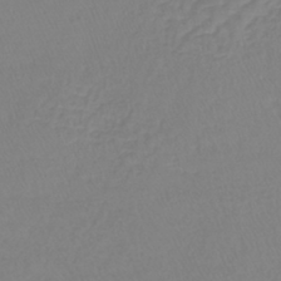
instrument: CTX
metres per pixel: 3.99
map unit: lHb
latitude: -41.6344
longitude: 64.8408
